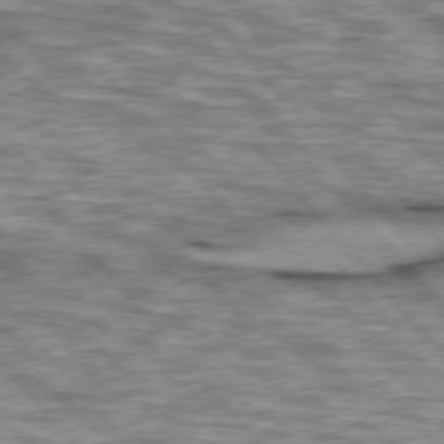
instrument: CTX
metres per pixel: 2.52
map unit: lApd
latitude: 76.2333
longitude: -49.1781
